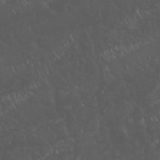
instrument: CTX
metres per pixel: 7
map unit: Nhu
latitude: 22.8947
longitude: -64.6679
